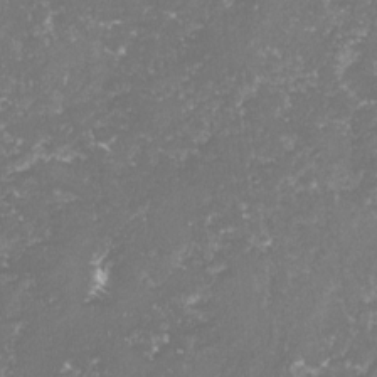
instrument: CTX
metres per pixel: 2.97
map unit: lHvf
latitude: -15.5210
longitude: -98.5923
